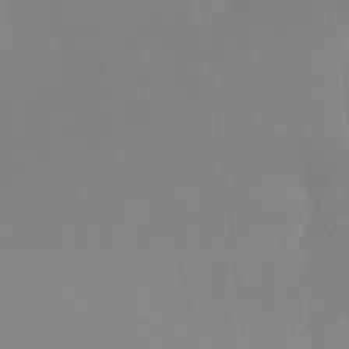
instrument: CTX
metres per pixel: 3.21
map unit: Ht
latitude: -16.1039
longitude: -50.2144
